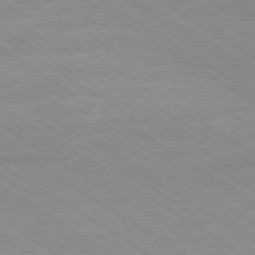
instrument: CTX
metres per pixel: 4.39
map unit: Ap
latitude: -79.8044
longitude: -52.7058
